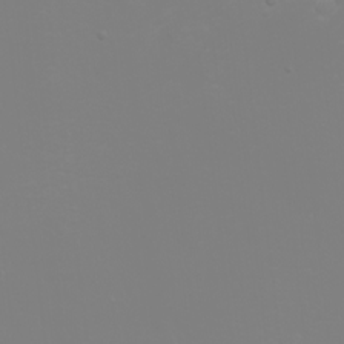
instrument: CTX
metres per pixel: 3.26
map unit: eHh
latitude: -2.3495
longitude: -75.6694
